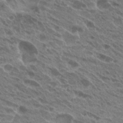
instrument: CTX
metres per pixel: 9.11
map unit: Hto
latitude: 25.4615
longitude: -40.2522
